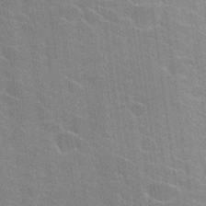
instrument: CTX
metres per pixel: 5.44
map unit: Hto
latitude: 25.6882
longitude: -43.1970
